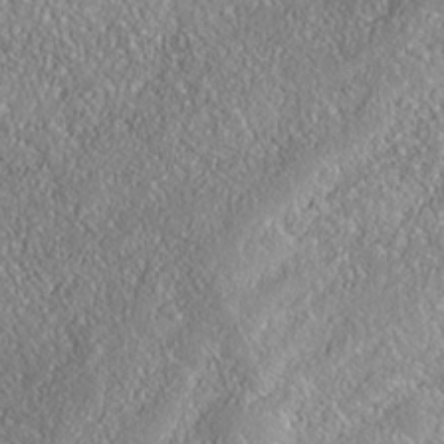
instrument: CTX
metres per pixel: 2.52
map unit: Nhe
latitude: -38.1039
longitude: 138.2740
